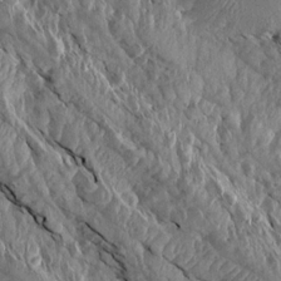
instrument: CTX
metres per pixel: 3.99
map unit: Aa
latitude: 14.9892
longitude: -143.7828
